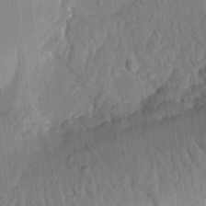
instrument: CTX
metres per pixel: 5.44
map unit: eHh
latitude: 24.8191
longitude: -80.2333
